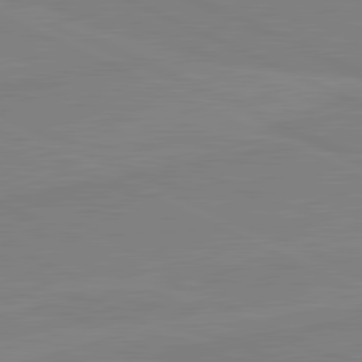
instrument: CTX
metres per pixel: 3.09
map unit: lApd
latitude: 81.6505
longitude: 167.5021
